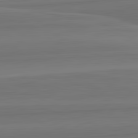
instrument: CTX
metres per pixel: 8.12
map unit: lApd
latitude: 82.8191
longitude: 168.4251
